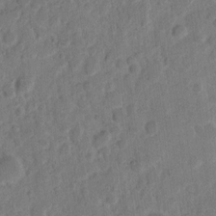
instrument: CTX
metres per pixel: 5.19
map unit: eHh
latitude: 9.5938
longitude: -64.5924
